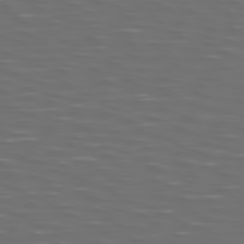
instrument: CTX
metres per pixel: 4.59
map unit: Hpe
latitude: 74.5546
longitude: -125.5938
